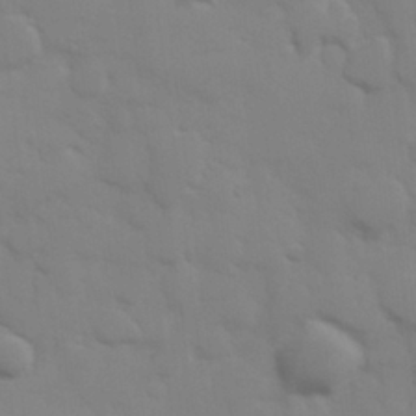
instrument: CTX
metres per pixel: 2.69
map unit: Hve
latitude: 25.9906
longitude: 148.3307
